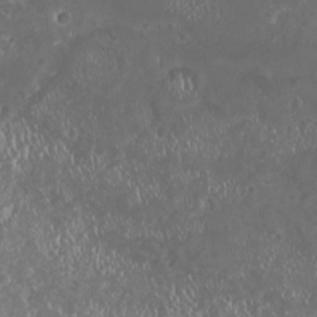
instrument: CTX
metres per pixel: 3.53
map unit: HNhu
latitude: -2.1605
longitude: 11.0298
